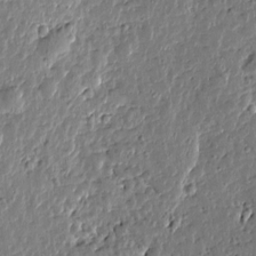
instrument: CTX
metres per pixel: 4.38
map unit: Htu
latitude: 0.5168
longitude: -178.5357
